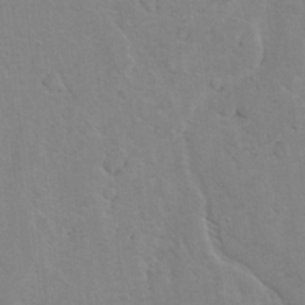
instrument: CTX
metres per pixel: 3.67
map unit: lAvf
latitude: -5.1998
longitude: -114.1955
